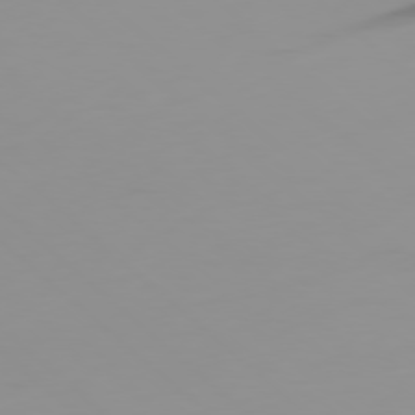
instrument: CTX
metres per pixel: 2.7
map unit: Ap
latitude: -78.9919
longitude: -71.9717
